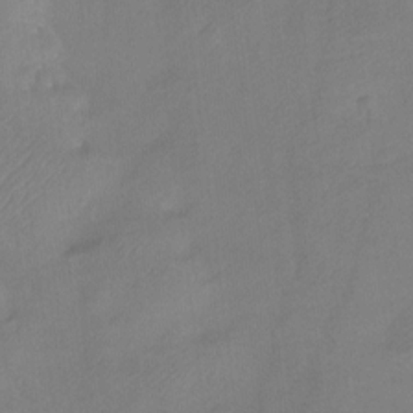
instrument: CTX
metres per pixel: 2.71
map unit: Ht
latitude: -7.2943
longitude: -34.7435
